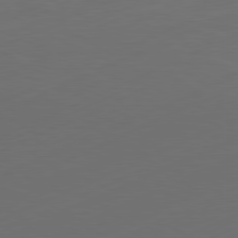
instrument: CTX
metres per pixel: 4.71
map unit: Ap
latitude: -81.4266
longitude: -85.4804
